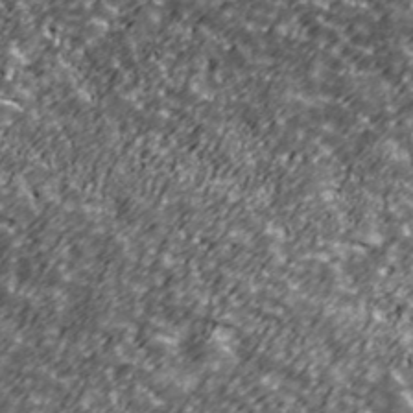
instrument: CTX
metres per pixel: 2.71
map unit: Ave
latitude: 41.4804
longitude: -113.8016
